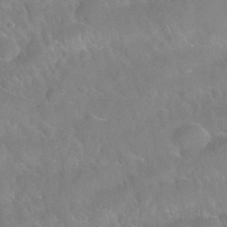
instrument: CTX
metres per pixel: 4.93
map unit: Nhu
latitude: 30.3657
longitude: -51.1403
